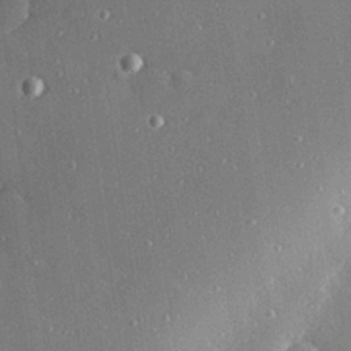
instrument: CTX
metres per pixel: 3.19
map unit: Hve
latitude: 27.5938
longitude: -90.3278
